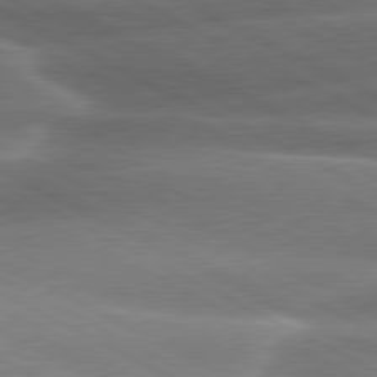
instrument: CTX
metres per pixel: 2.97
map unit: lApd
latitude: 80.4034
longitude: -136.0822
